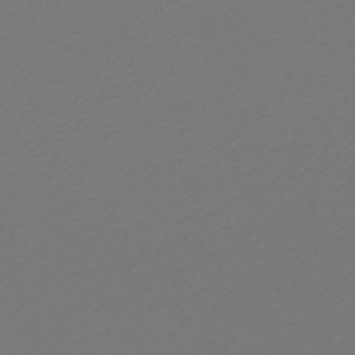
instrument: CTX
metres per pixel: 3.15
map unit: lHb
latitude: -47.0108
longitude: 59.5021
